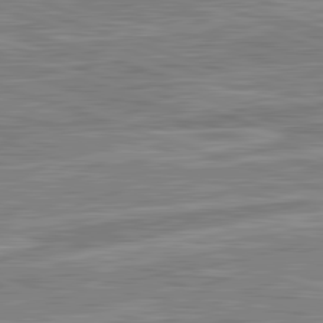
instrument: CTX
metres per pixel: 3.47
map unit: lApd
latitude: 82.4601
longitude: 138.7463
